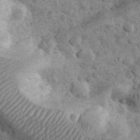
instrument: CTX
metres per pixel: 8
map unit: eHh
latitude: 32.4412
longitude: -68.4412
